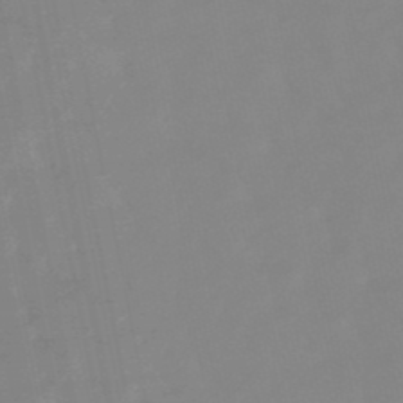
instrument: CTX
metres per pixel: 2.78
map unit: lHb
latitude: -48.5574
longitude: 79.6155
